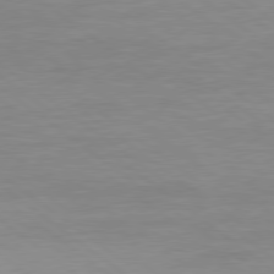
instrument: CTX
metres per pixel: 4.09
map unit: Hpe
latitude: 78.6869
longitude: -151.2915
